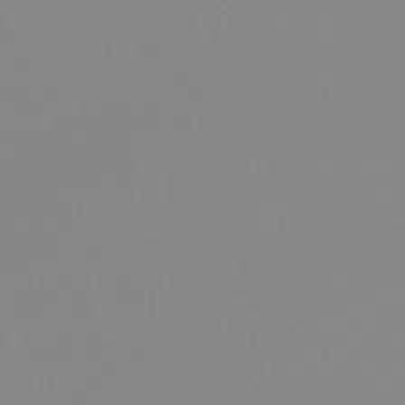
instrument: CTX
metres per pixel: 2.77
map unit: eHb
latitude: -49.0676
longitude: 84.6140
